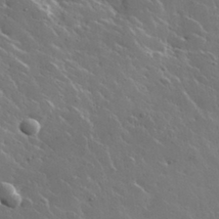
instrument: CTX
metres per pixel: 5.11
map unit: lHvf
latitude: 35.3103
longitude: -91.0836
